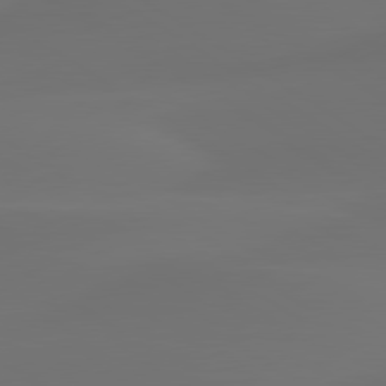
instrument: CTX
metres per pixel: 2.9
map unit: lApd
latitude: 80.3089
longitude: -84.4412
